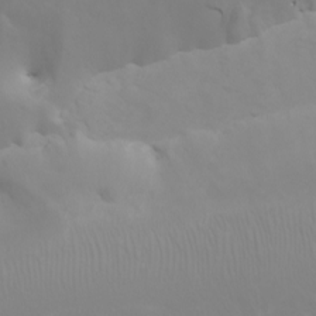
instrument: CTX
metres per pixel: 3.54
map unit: Nhu
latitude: -4.2550
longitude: -74.2145
